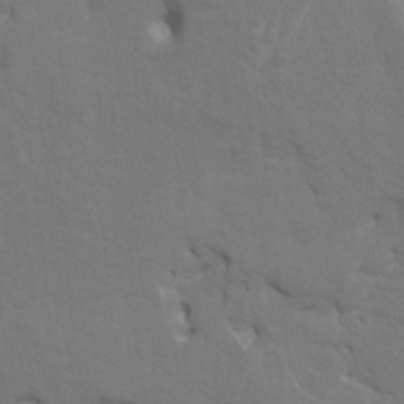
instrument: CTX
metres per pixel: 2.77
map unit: HNhu
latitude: 7.7072
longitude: -4.4223
